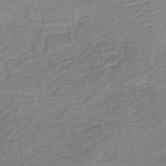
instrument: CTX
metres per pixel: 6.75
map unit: HNb
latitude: -41.4643
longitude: 50.8030
